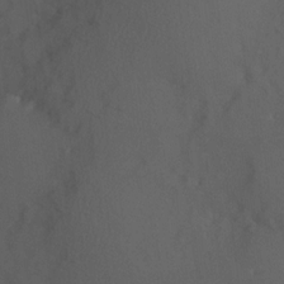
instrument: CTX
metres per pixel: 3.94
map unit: Hve
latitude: 12.8380
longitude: -89.9717
